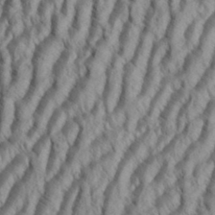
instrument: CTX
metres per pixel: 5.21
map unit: Aa
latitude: 34.2711
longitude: -137.8206
